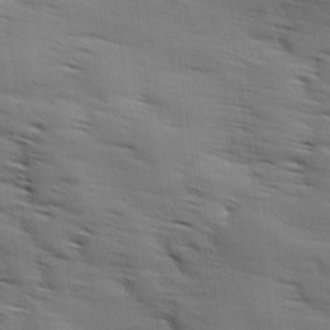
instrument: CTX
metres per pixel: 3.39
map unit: Ave
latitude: 11.7261
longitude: -106.1956
